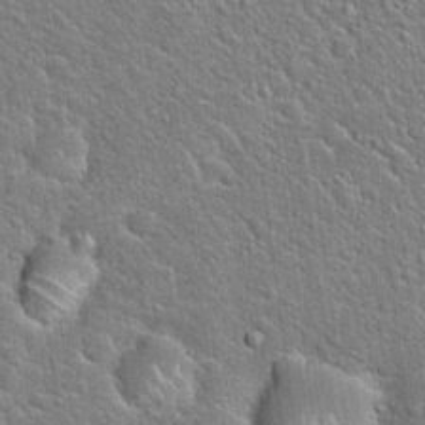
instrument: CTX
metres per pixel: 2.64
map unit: Hto
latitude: 20.8947
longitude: -51.4615
